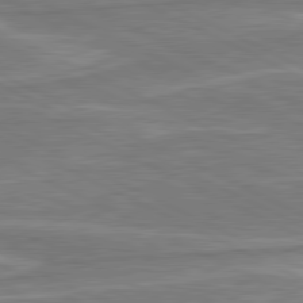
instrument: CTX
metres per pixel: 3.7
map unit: lApd
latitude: 80.8758
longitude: -175.0836
